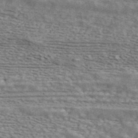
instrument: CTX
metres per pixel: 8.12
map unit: ANa
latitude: 44.7057
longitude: 45.4265
